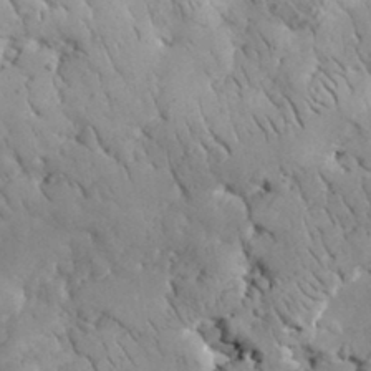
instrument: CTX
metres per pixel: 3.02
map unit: lHvf
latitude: 35.0080
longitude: -86.3467
